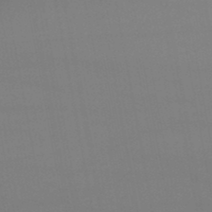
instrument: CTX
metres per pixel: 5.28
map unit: lHb
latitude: -46.4062
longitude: 75.3510
